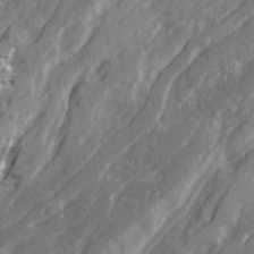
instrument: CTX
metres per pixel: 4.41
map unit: Ave
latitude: 20.7813
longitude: -130.9703
